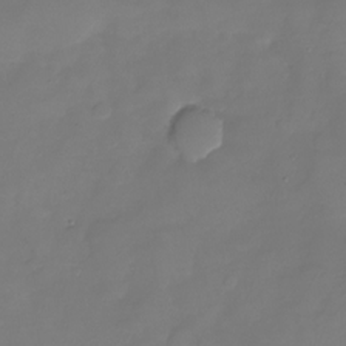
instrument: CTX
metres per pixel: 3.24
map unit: Nhu
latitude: -26.8596
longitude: -57.7260
